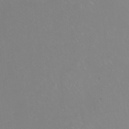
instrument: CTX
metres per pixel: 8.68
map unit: Hto
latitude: -13.7289
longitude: -41.7638
